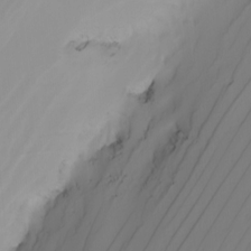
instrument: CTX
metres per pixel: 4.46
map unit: Nhu
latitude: -4.8219
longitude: -92.3845
